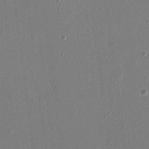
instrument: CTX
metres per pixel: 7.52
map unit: eHh
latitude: 16.3089
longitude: -70.3656
